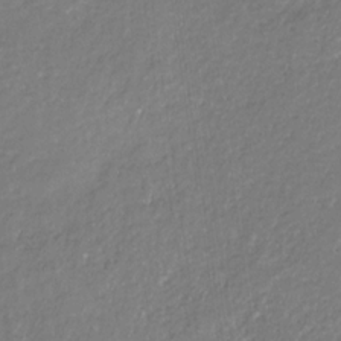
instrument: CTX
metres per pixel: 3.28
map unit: eHb
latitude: -31.0108
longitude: 67.1242
